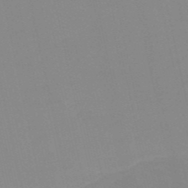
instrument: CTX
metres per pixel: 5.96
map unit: HNb
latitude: -52.9352
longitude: -50.6490
